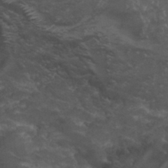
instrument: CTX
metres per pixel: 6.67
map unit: Nhu
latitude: 29.7638
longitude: -51.2726
